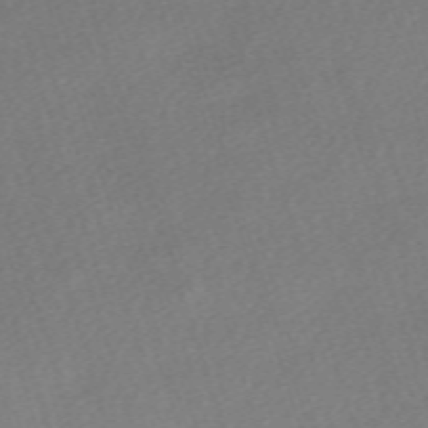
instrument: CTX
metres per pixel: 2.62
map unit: eHh
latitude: -62.5951
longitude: 53.5021
